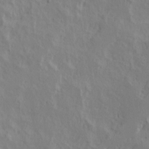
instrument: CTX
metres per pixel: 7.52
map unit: Ave
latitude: 15.4994
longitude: -137.9339
